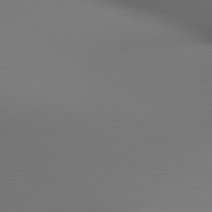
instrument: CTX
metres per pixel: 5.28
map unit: lApd
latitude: 80.3845
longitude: 137.2754
